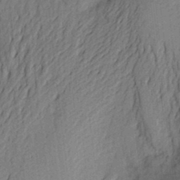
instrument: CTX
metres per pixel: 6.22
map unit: Aa
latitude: 23.1025
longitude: -150.4412
